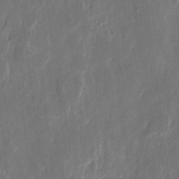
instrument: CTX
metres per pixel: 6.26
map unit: eHh
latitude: 10.9514
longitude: -72.4601
